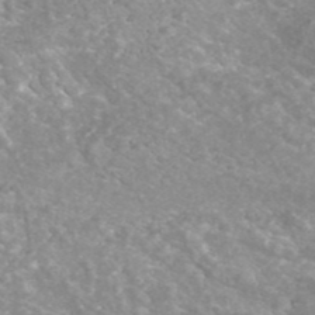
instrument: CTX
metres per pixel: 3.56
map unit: ANa
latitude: 42.6491
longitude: 25.0864
